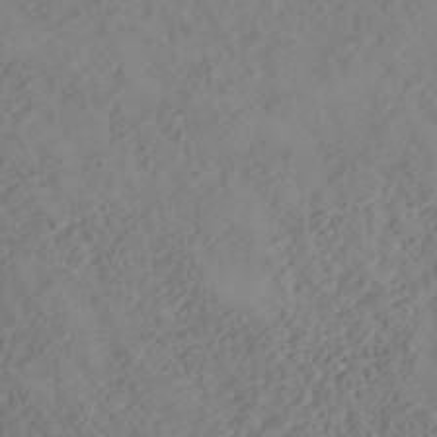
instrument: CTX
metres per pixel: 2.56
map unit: ANa
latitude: 35.5749
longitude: 14.3118
